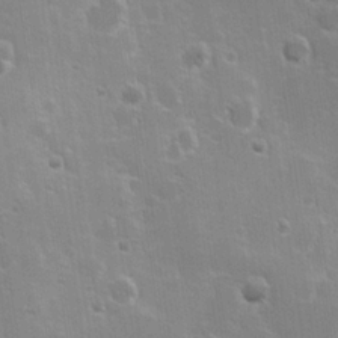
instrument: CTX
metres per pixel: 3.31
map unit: Hve
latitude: 23.4804
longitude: 146.9164
